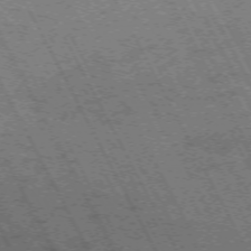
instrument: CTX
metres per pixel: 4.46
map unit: Hpe
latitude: -71.1809
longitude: 14.7841
